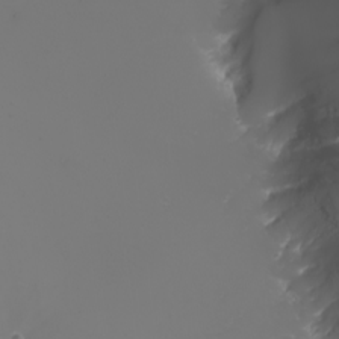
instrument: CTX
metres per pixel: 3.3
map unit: Nhu
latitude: -5.7855
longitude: -89.4238
